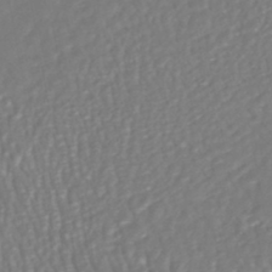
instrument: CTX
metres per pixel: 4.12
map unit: HNhu
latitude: -46.4629
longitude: 103.4077
